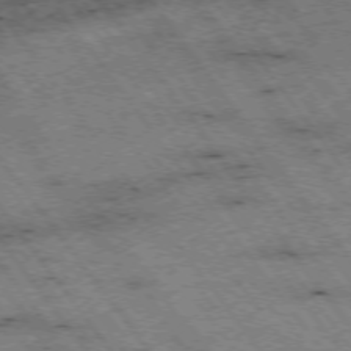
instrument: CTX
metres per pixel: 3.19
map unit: Hpe
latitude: -75.3321
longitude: 4.0661
